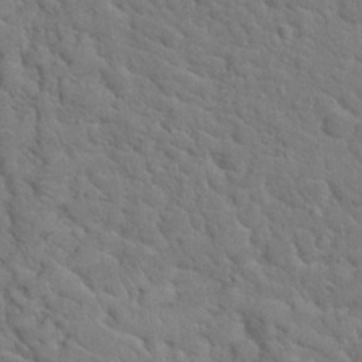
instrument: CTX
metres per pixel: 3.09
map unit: Hto
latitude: 18.6112
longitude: -34.8947
